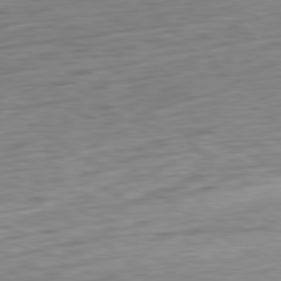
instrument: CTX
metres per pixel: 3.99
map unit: Ap
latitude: -80.3307
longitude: -69.6694
